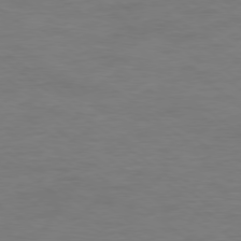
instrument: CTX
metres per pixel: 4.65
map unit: Ap
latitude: -78.9352
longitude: -89.0837
